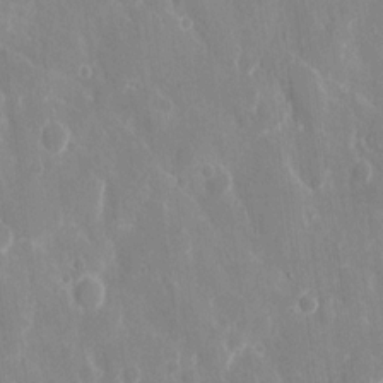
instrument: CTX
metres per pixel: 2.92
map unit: eHh
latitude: 8.2145
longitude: -70.6112
